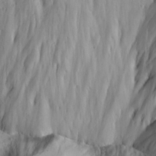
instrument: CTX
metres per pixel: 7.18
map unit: lAvf
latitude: 16.2712
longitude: -126.1578
